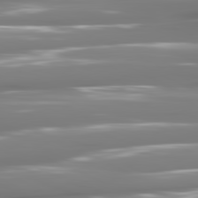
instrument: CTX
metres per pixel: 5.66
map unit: lApd
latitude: 81.2348
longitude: -141.1214
